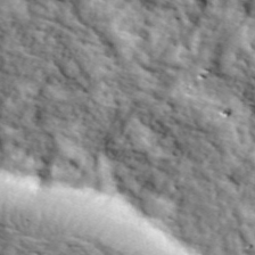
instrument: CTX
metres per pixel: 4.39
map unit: lHvf
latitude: 37.5560
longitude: -87.1214
